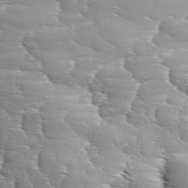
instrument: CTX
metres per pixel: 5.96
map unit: Ave
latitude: 11.4616
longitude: -106.1956
